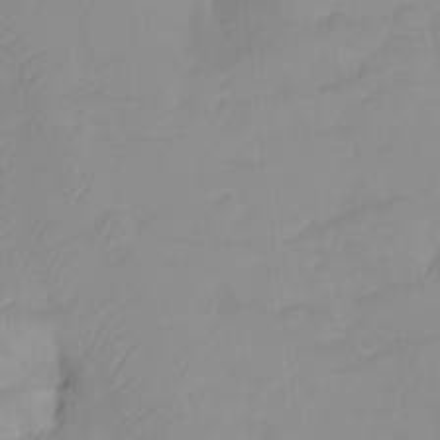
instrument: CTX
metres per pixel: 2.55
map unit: Ht
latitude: -14.4440
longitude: -53.3671
